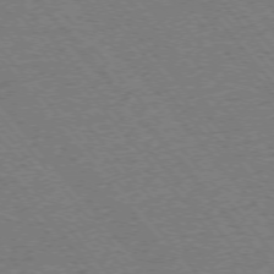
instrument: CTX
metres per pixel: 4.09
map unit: Ap
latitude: -75.5211
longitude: -86.6868
